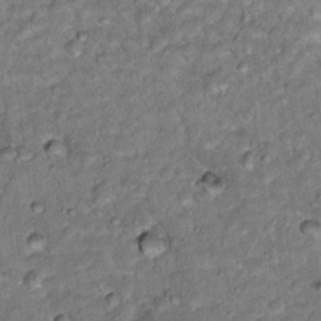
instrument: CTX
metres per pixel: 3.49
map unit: Hto
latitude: 16.3845
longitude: -35.8394
